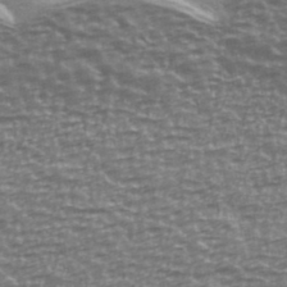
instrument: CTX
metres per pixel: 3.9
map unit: Ave
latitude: 40.5545
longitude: -114.0822
